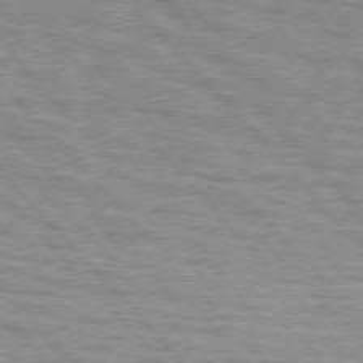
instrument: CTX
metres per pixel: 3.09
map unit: lApd
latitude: 77.0836
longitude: -71.5560
